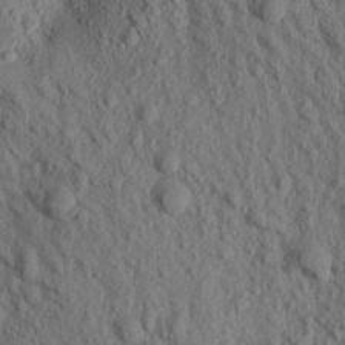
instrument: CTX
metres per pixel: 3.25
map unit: Aa
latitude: 17.1403
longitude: -146.0444
